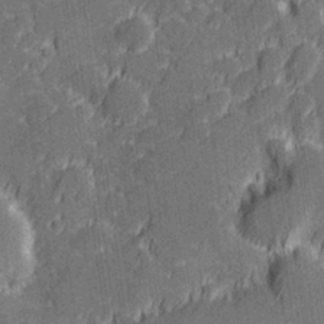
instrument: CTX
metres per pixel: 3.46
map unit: Hve
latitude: 27.7072
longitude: 144.2173
